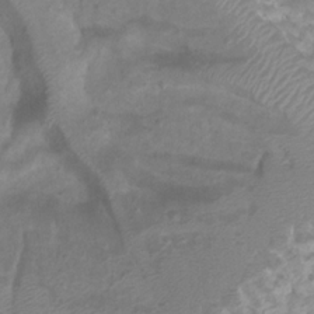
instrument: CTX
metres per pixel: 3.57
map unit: Htu
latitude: 3.0080
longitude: -21.4994
